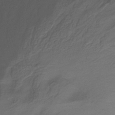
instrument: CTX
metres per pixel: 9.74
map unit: Hve
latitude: -34.5574
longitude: 89.4832
